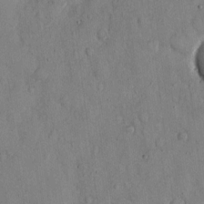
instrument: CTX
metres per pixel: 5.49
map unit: eHh
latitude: 11.8395
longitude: -68.9703
